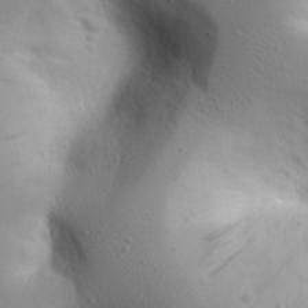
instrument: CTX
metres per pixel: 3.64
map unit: eHh
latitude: 26.1200
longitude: -74.9892
